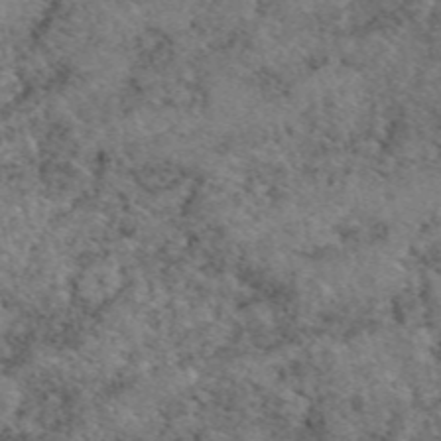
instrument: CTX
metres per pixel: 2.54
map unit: eAb
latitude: 49.6883
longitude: 113.0109
